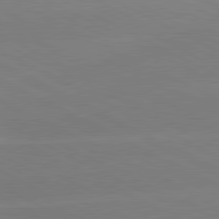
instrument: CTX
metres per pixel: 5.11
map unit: lApd
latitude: 80.9136
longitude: -154.3845
